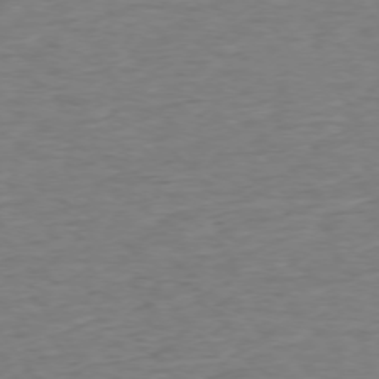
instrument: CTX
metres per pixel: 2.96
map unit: Ap
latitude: -75.6344
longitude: -89.3104
